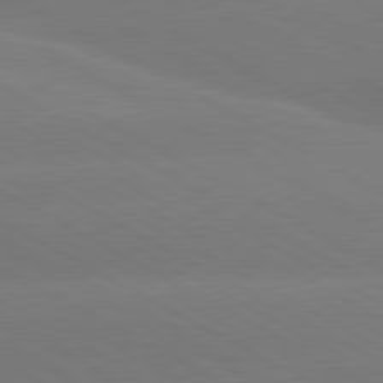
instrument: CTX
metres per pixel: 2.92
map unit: lApd
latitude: 80.6490
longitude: -147.0459
